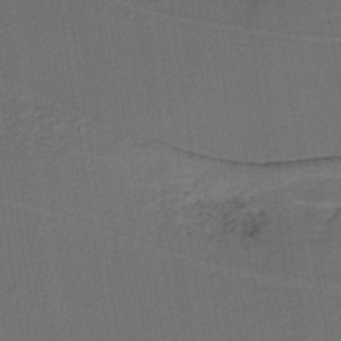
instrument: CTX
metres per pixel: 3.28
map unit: lHb
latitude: -39.3132
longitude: 55.1242
